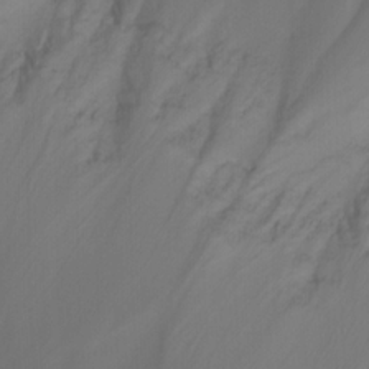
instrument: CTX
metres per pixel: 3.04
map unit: Nhu
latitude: -10.3495
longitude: -69.5182
